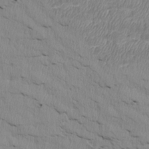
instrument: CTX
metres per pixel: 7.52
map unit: Htu
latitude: 4.0633
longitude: 151.9745
